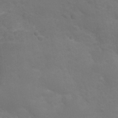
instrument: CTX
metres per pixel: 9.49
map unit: Nhu
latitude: 29.4426
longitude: -50.7813
